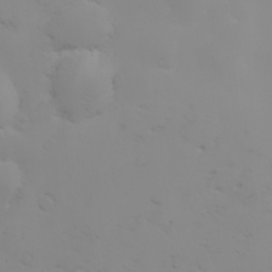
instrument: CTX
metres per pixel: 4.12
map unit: HNhu
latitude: 7.0080
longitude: 14.1984
